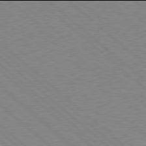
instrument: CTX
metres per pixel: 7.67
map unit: Hpe
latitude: 77.9906
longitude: -123.2726
